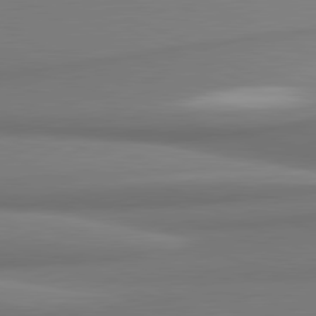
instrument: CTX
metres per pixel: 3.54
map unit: lApd
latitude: 81.3859
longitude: 176.8786
